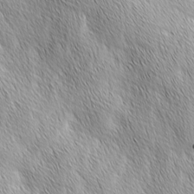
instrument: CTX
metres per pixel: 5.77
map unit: Ave
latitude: 2.1200
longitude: -114.1955
